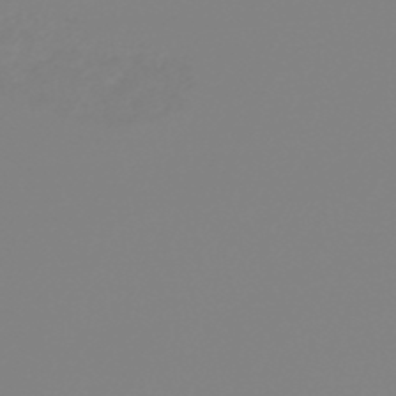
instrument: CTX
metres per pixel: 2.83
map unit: lHb
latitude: -44.8408
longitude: 79.2376
